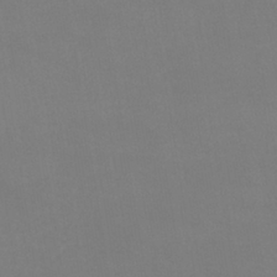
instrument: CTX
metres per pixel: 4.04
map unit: lHb
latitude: -38.4251
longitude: 74.4629
